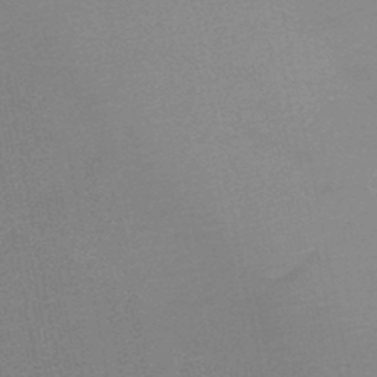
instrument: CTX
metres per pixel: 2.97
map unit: HNb
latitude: -46.8597
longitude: -39.2726
